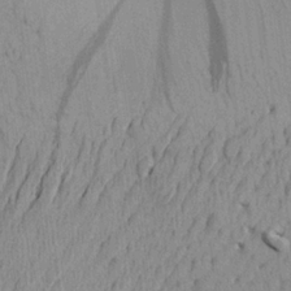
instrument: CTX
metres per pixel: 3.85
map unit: Aa
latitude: 21.2159
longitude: -144.4979
